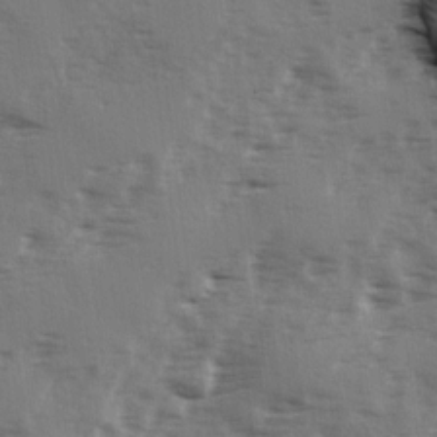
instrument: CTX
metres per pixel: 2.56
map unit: Ave
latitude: 1.9717
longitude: -110.7813
